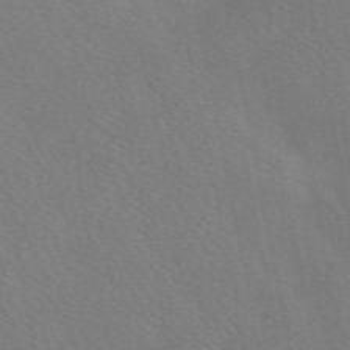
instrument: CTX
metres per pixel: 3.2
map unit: eAb
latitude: 49.9150
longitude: 118.3684
